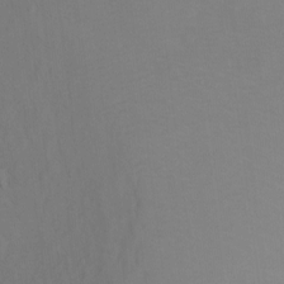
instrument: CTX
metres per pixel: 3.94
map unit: Ht
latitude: -3.9367
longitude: -27.8961
